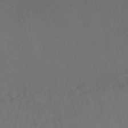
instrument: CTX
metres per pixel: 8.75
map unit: HNhu
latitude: -41.2376
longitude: 101.6721
